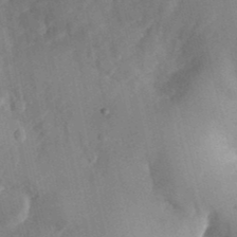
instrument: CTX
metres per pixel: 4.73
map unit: Nhu
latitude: -27.4265
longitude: -71.1214
